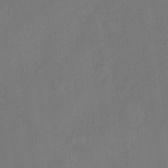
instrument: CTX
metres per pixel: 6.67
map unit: Hto
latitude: -12.5952
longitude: -40.4789
